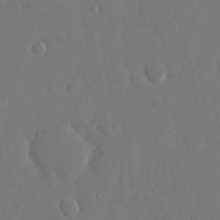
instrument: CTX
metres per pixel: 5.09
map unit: eHh
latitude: 15.0459
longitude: -69.8583
